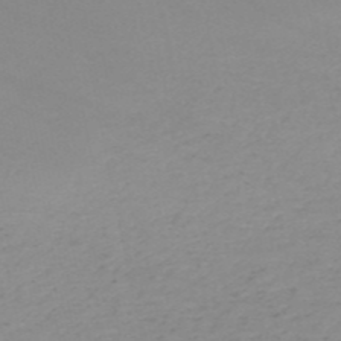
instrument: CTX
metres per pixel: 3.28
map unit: HNb
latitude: -52.2550
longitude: -51.6316
